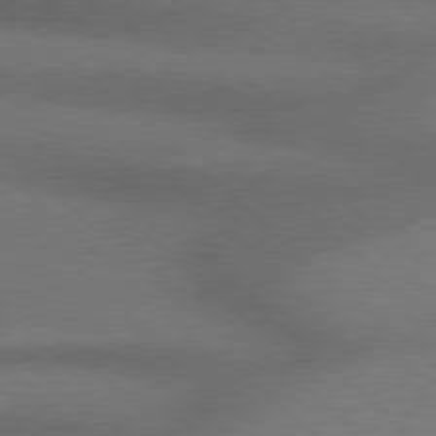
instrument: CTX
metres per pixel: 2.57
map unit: Hpe
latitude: 77.6505
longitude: -157.4615
